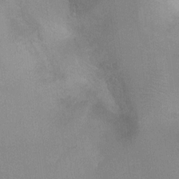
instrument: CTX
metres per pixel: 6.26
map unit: Ht
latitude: -1.4833
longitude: -33.1970
